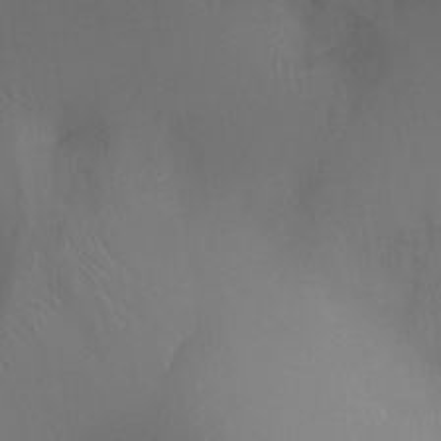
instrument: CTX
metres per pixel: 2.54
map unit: Ht
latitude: -16.9164
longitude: -42.9136
